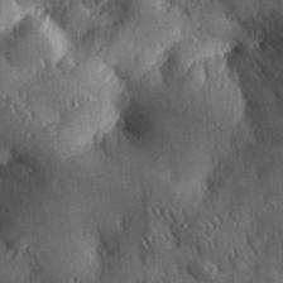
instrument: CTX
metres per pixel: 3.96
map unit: eHh
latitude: 30.5924
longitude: -79.9906
